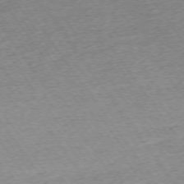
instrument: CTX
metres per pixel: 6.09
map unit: Ap
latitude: -74.4818
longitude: -89.0081
